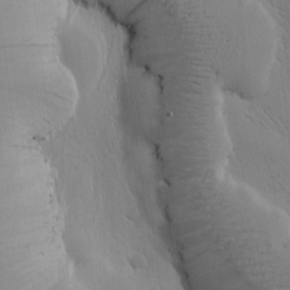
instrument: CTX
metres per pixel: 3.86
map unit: Htu
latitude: -1.3132
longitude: 174.9541
